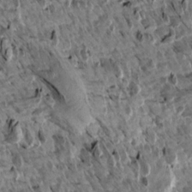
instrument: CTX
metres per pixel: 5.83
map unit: Aa
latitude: 13.2915
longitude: -141.6316
